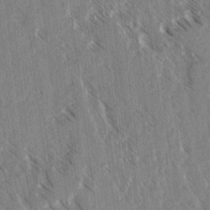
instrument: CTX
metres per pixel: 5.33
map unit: lAvf
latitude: 4.1389
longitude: -105.5938
